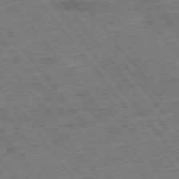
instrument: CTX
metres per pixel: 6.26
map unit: Hpe
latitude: -75.7856
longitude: -22.1200
